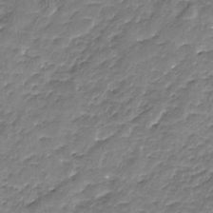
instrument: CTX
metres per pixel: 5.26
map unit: Nhu
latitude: -17.6722
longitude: -57.4615
